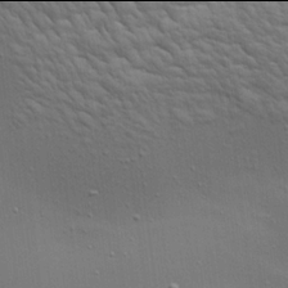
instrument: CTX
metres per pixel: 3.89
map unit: Aa
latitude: 21.9906
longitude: -141.9528
